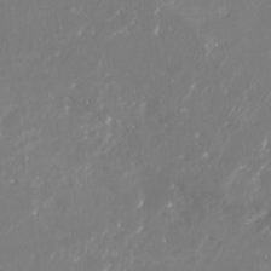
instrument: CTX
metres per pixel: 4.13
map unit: Nhu
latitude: -29.3888
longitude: -69.9906
